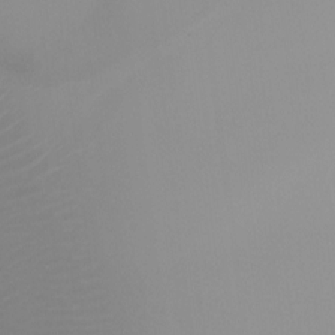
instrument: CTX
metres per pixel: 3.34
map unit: Ht
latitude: 1.0836
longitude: -20.9703
